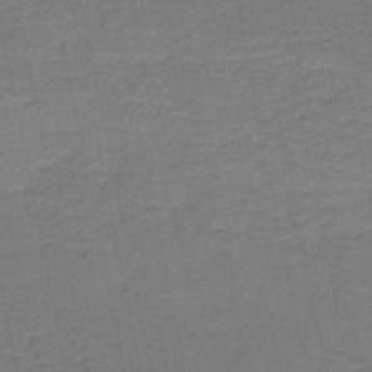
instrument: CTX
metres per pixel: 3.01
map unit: HNb
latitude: -50.7463
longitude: -49.1025
